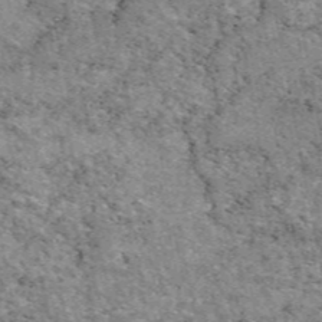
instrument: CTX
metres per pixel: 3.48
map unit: eAb
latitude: 48.1956
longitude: 116.5762
